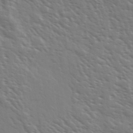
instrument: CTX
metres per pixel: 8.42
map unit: Ave
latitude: 37.2537
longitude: -109.3103
